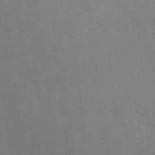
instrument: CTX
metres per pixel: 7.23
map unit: HNhu
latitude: -0.6330
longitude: -2.8002
